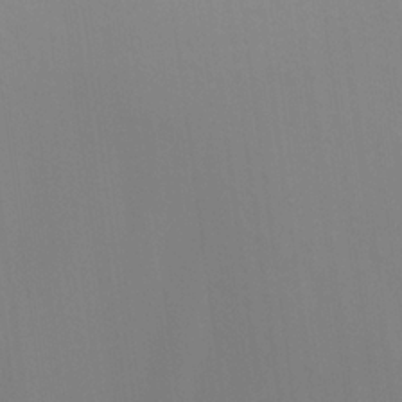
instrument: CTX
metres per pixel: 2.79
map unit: eHh
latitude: 22.5168
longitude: -63.0270
